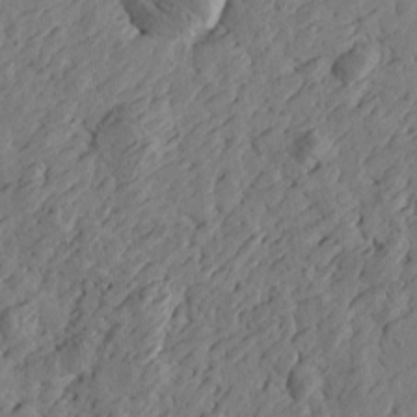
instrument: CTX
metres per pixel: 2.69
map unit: Htu
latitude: -2.3873
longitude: -178.6302
